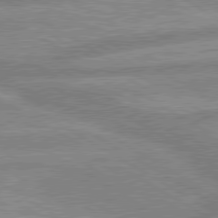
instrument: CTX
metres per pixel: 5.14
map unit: lApd
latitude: 80.0444
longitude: -170.9891
